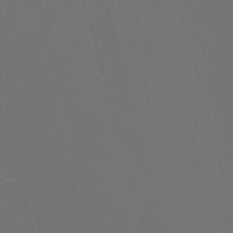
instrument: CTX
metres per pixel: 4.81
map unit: Nve
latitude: -59.6154
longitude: 59.7477
